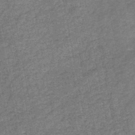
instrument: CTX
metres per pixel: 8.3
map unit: HNb
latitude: -45.3321
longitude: -36.4790
